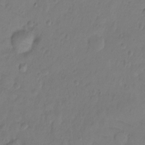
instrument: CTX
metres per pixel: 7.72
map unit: Ht
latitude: -9.3698
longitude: -36.1200
